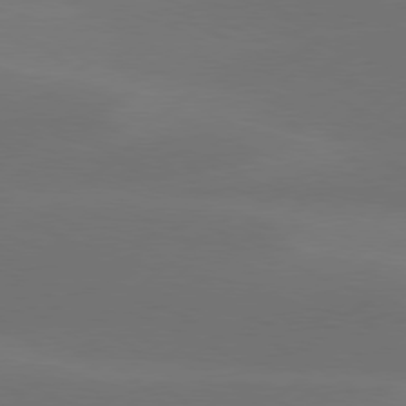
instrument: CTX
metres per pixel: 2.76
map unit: Hpe
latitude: 78.2334
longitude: -130.2334
